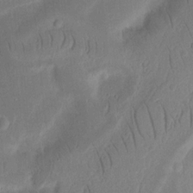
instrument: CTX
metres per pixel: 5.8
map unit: Ht
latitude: 14.2145
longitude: -74.8758
